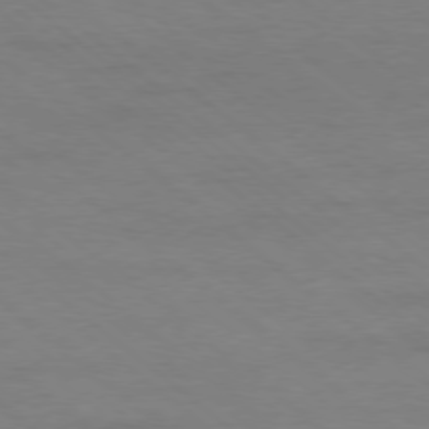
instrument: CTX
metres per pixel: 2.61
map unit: Ap
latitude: -78.6140
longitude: -54.9136
